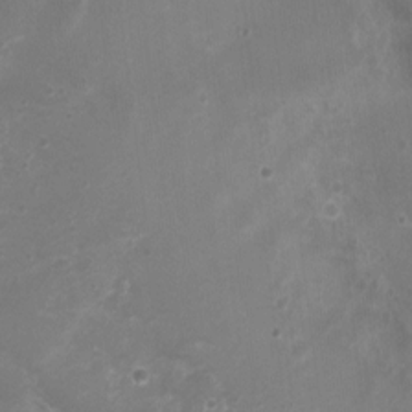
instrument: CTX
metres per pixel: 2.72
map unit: Nhu
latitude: 5.3104
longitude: -17.5560
